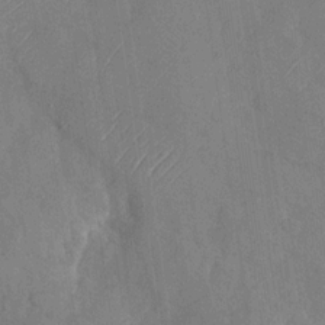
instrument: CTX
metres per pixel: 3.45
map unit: Nhu
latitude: -28.7274
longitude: -58.1767
